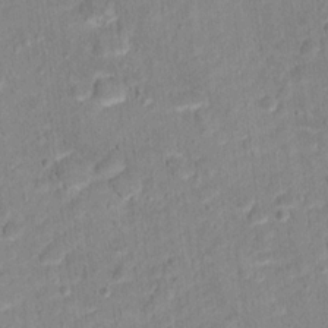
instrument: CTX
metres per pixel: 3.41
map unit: Hto
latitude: 12.1200
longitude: -38.2333
